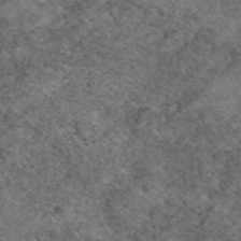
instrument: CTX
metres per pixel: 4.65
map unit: eAb
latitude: 49.7072
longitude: 113.0298
